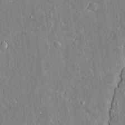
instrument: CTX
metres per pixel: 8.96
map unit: lAvf
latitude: 15.5749
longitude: -128.7435
